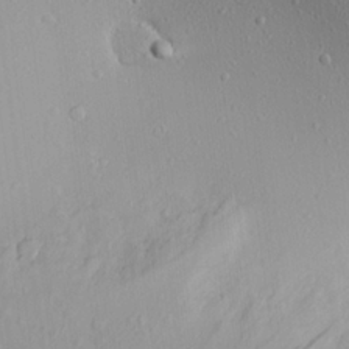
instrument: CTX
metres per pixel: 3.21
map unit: Aa
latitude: 21.6316
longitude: -143.6694
